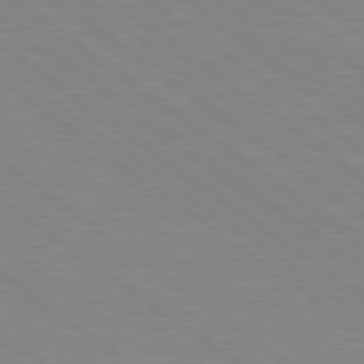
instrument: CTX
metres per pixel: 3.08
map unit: Hpe
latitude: 78.6302
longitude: -125.1025
